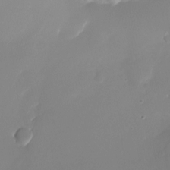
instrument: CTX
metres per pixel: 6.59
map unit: Nhu
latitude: -24.4440
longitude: -71.8394
